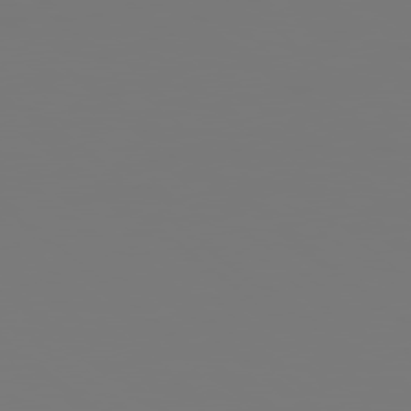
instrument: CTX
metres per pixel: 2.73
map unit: Hpe
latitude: 78.6869
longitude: 173.9367
